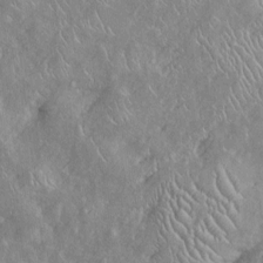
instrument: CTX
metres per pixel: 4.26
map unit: Htu
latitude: -6.7085
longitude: 153.4076
